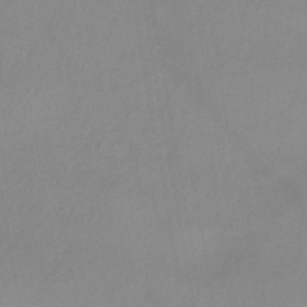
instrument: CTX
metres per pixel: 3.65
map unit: HNb
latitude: -44.7085
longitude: -43.0459
